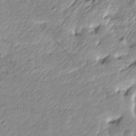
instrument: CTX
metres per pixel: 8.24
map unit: Htu
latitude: -6.6896
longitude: 175.0297
